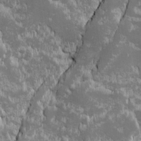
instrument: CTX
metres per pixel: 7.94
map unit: Ave
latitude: -10.7463
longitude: -117.5560
